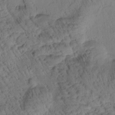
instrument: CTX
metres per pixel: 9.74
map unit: Htu
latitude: 0.8002
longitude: 174.7085
